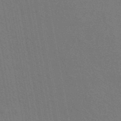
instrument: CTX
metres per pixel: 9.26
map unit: ANa
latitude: 43.6505
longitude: 27.3509
